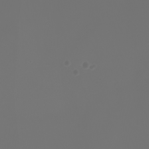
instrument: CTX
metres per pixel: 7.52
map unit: Nhu
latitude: -7.9367
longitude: -84.5168
